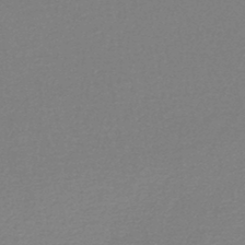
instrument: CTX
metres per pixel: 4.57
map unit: lHb
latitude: -45.1242
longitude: 63.0864
